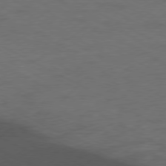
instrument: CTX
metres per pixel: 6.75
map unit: Ap
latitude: -77.3888
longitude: -74.1011
